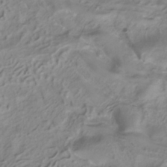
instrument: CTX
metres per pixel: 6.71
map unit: ANa
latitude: -38.7841
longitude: 97.9367
